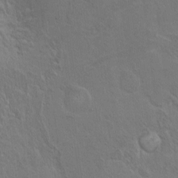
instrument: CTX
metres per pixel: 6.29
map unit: Ht
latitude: 0.8380
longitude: -44.6679
